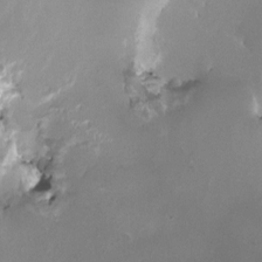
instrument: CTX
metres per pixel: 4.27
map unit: HNhu
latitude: 1.3670
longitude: -3.2915
